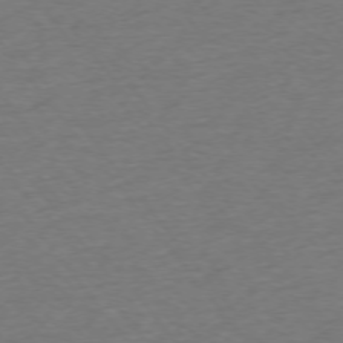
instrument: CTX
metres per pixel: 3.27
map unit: Ap
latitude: -75.1432
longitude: -88.8947
